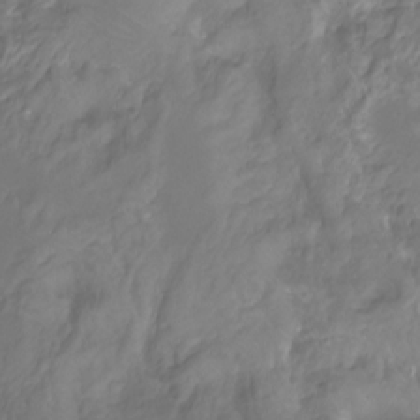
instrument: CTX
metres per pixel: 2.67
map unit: Ht
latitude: -9.8800
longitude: -35.8961
